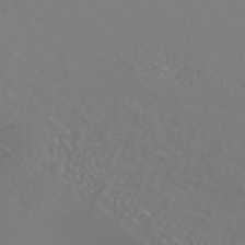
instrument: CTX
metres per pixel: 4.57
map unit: HNhu
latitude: -48.6141
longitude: 101.2942
